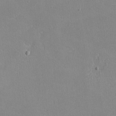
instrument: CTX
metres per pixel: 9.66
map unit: lHvf
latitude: -10.5196
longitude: -100.0255
